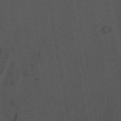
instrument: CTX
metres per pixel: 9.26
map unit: eAb
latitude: 42.8002
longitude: 106.1417
